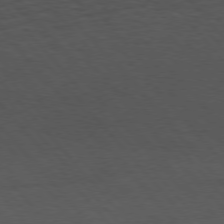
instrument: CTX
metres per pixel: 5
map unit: Hpe
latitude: 75.3860
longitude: -146.5735
